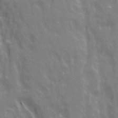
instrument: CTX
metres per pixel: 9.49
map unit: Ave
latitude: 21.2537
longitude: -134.5545
